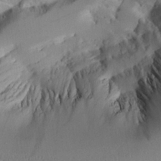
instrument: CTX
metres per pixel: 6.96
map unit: Aa
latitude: 25.9906
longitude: -133.4238
